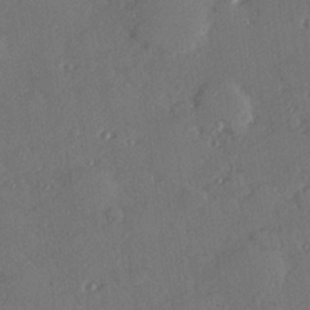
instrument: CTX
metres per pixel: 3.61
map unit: Hve
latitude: 27.3104
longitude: -91.1970
